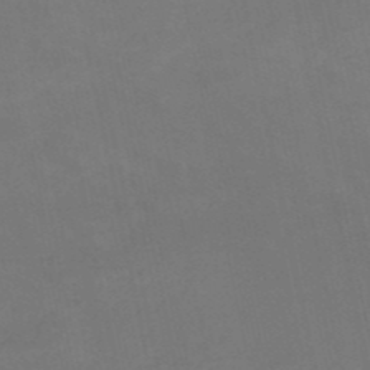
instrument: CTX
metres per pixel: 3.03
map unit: HNb
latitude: -50.7463
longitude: -40.1577
